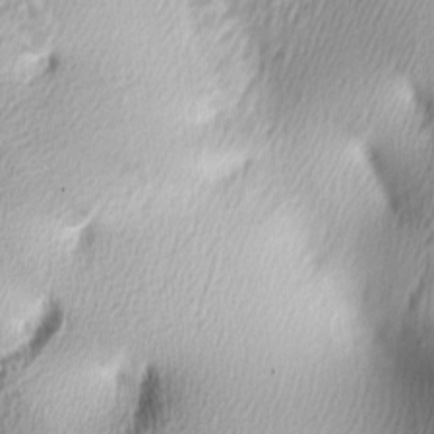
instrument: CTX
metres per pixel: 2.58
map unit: lAa
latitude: -5.0675
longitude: -122.4979
